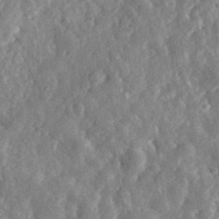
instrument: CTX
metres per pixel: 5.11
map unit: eHh
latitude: 34.2522
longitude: -78.5168
